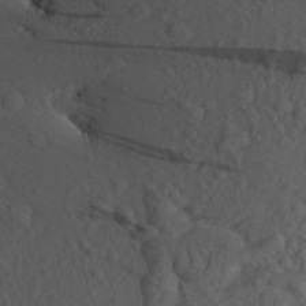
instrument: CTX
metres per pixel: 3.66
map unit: Aa
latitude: 26.2901
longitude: -144.8758
